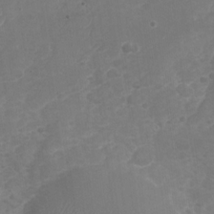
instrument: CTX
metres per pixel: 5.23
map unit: Nhu
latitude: -28.7085
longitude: -64.4412
